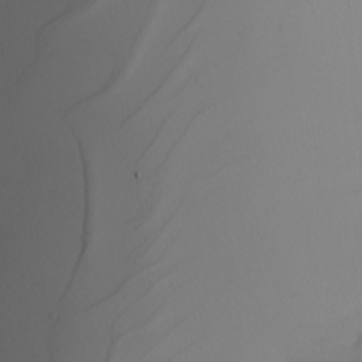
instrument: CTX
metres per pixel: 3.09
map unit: Nhu
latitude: -5.4265
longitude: -95.1592
